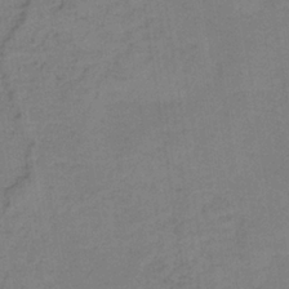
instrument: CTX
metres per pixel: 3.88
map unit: HNb
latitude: -34.4062
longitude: 54.5385
